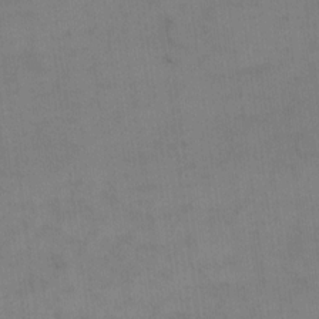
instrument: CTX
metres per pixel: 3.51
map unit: eHh
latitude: 17.3293
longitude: -66.3467
